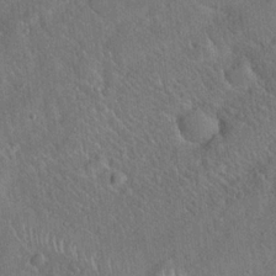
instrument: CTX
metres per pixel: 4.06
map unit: Hto
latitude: 19.5560
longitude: -52.9703
